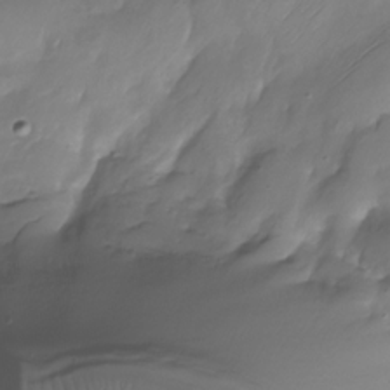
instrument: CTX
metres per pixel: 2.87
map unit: Nhu
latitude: -28.5196
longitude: -59.9339
